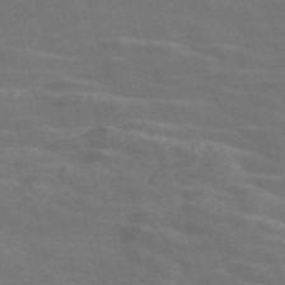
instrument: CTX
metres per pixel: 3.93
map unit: Nve
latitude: -58.7274
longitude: 63.1620
